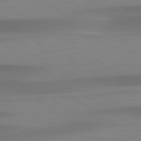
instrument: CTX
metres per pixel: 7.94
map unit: lApd
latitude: 79.3860
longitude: -92.7435
